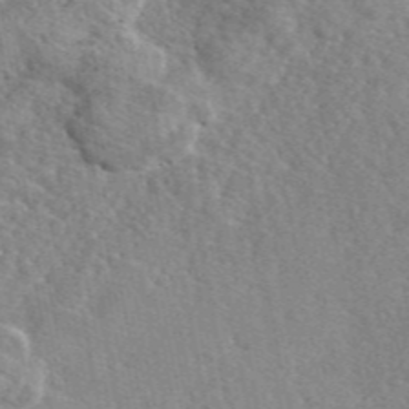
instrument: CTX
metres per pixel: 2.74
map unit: eAb
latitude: 46.4223
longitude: 113.1620
